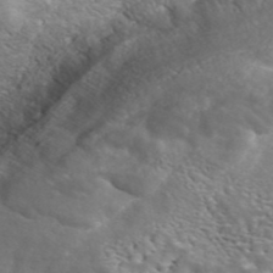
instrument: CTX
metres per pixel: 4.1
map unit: ANa
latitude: 42.3845
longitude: 14.7652
